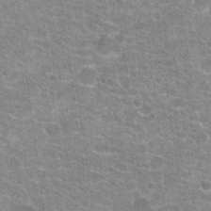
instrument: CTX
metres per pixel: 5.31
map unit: Hto
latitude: 21.1592
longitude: -42.6680
